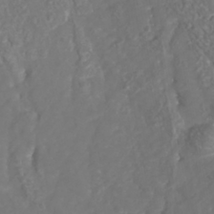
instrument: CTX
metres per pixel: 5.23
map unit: Nhu
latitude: -41.0297
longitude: -83.2725
